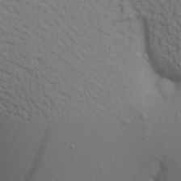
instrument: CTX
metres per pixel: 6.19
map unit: Aa
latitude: 21.5938
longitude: -148.3656
